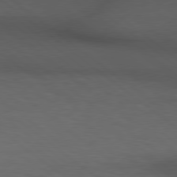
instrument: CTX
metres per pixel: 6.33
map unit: Hpe
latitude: 78.6680
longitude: -162.8002
